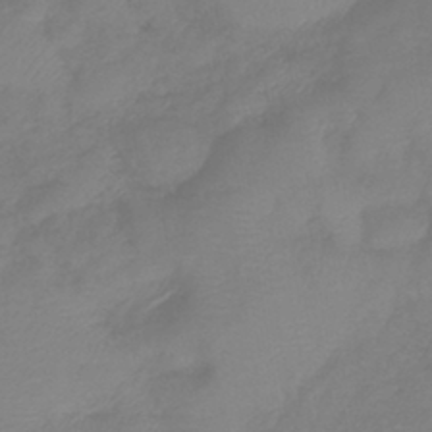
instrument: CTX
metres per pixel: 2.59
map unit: lHb
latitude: -42.1038
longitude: 81.4077
